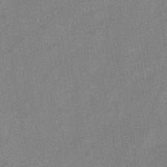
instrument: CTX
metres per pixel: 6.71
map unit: HNb
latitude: -45.8045
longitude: -38.4034
